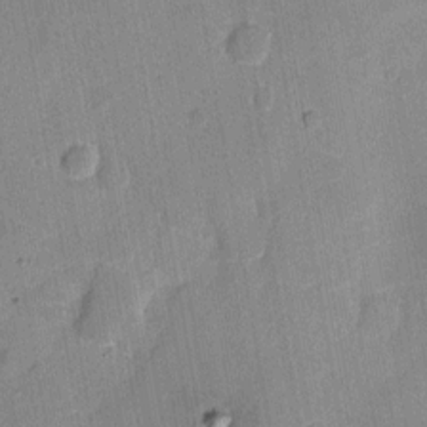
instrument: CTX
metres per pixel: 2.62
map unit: eHh
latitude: 7.6505
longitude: -66.2900
